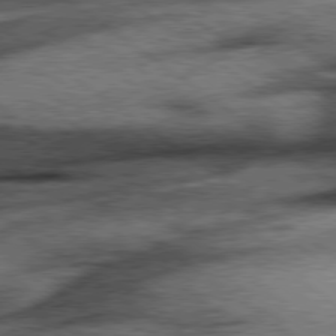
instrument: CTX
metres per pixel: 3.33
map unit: Hpe
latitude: 78.4034
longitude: -155.7072
